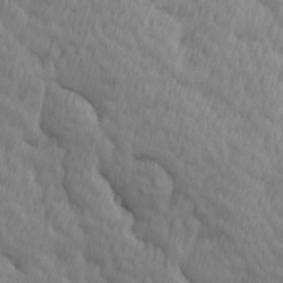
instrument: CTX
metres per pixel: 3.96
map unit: Ave
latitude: 12.8569
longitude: -106.2145
